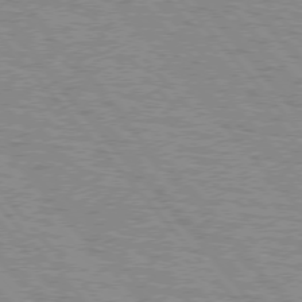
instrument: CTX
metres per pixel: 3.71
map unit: lApd
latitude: 75.4993
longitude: -75.6505
